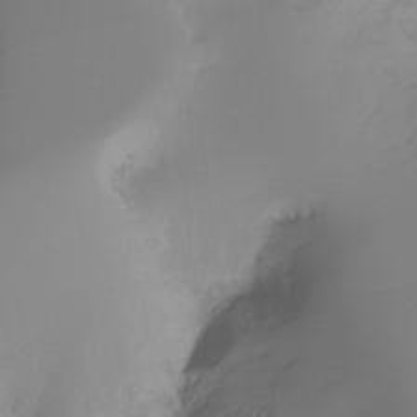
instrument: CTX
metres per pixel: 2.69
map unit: Ht
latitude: -17.0487
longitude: -47.1215
